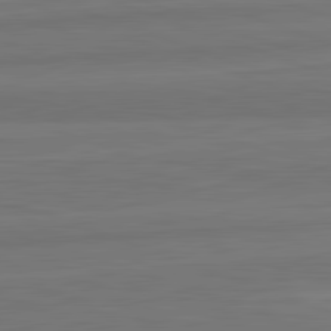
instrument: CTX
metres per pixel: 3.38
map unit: lApd
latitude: 82.3467
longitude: -175.9717
